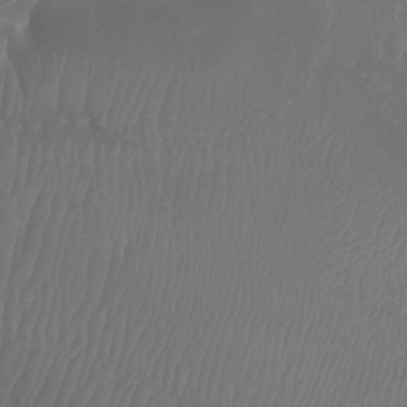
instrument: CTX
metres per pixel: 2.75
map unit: Ht
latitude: -0.4440
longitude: -17.6505
